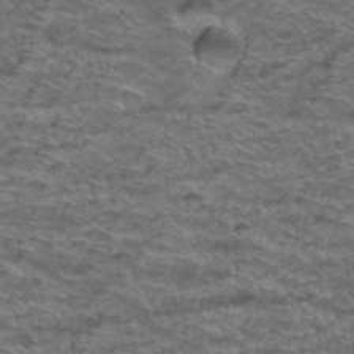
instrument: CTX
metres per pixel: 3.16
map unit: Hto
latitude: 38.1200
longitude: -44.1200
